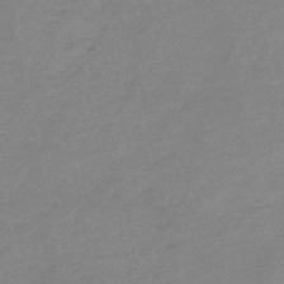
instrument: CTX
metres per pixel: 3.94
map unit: HNb
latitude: -46.0661
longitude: -36.1767
